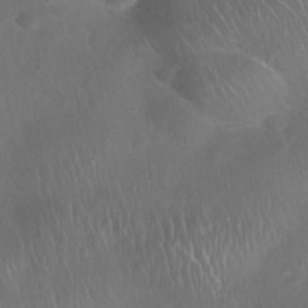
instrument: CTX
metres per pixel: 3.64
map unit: Nhu
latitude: 27.8017
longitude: -63.8773
